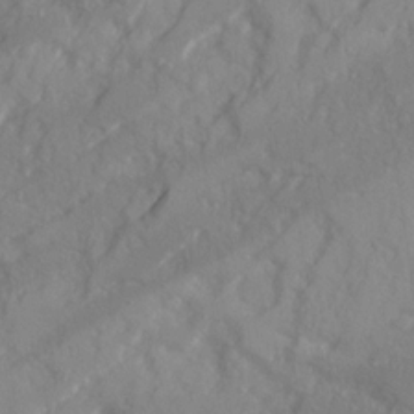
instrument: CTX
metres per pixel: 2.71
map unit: Ave
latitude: 20.7813
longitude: -130.7814
